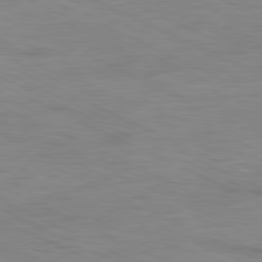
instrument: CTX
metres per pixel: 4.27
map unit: Ap
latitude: -81.4266
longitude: -75.9906
